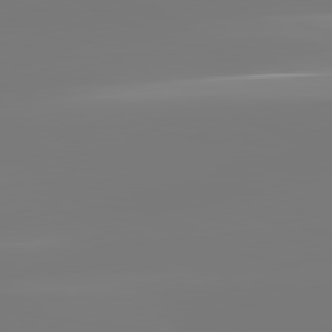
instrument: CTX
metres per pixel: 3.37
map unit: lApd
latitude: 81.6883
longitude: -149.0270
